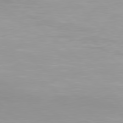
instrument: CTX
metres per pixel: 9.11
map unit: Hpe
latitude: 78.3845
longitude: -141.1025
